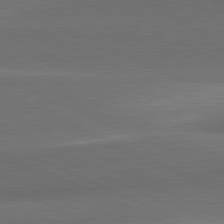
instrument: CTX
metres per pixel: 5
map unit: lApd
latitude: 81.7261
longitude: 138.9731
